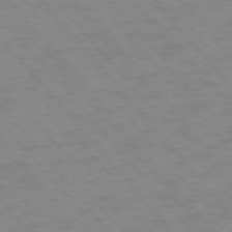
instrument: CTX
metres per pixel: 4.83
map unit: Ap
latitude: -76.7274
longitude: -64.4034
